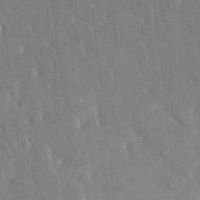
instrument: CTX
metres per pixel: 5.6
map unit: HNhu
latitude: 4.8002
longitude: 10.5574
